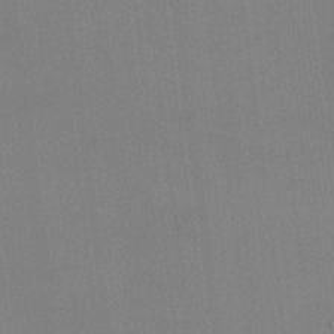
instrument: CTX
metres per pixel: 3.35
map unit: HNhu
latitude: 5.2159
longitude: 7.0864
